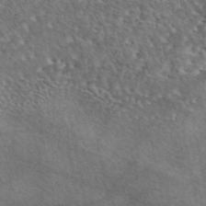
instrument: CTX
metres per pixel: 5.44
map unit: eAb
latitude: 45.3670
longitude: 113.9367
